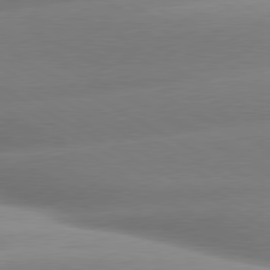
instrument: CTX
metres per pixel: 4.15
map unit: lApd
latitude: 80.0444
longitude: -158.7246
